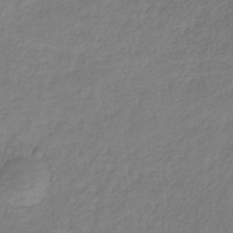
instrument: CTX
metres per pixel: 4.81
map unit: HNhu
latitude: -29.0864
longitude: 68.3306
